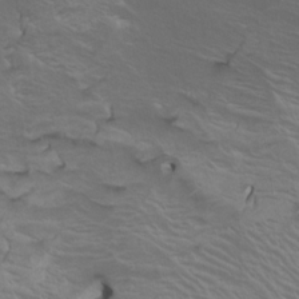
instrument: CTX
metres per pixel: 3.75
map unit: Htu
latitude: -4.7463
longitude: -88.0633
